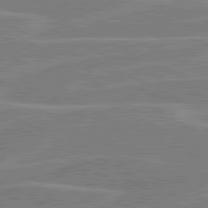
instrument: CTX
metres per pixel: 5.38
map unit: lApd
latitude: 80.8191
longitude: 120.6518
